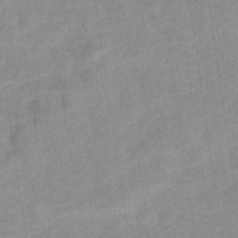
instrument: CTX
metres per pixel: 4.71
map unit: eHb
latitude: -35.9178
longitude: 73.2943
